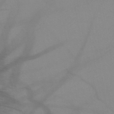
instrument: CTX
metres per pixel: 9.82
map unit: HNb
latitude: -48.5574
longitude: -40.6112
